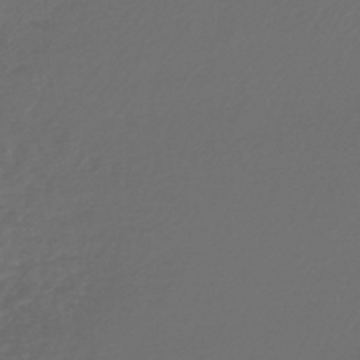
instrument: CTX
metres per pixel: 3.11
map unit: lHb
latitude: -43.9745
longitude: 64.9353
